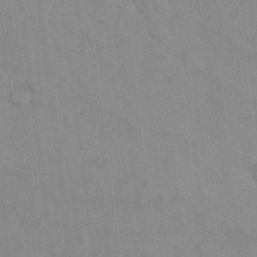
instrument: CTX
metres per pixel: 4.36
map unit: lAvf
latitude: 7.7827
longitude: 165.6722
